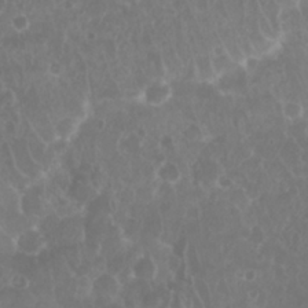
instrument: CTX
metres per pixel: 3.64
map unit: Nhu
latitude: 28.4601
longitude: -63.8962
